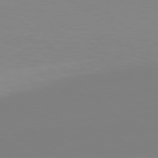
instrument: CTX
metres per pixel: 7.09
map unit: Hpe
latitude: 77.5938
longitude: -173.5560
